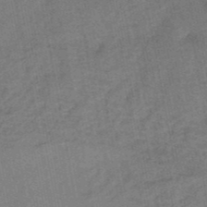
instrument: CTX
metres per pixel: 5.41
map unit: eHb
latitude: -43.0675
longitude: 87.1053
